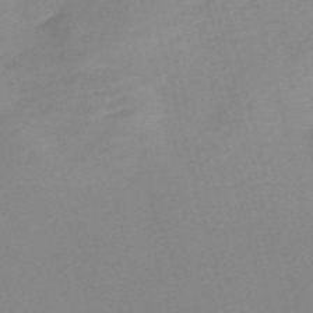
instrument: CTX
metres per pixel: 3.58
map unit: Nve
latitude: -57.5399
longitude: 58.1038
